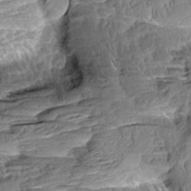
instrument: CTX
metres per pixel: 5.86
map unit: Aa
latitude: 8.8380
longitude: -134.2144
